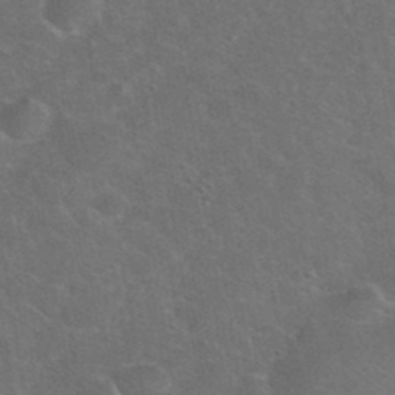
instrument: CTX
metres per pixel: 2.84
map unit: eHh
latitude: 38.0444
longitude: -65.6316
